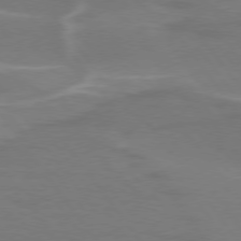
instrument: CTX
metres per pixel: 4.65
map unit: lApd
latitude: 75.1214
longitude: -62.3279
